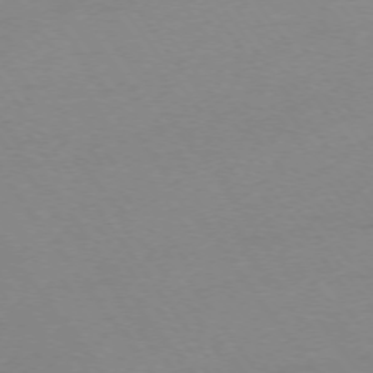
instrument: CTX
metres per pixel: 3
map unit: Ap
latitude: -74.4251
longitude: -73.1781
